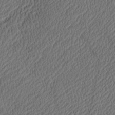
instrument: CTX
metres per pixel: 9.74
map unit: eHh
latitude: -3.2753
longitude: 17.0109
